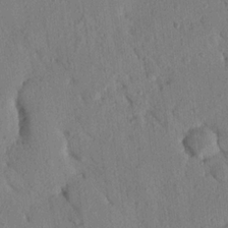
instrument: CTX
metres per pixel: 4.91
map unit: Nhu
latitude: 21.0081
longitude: -78.8002
